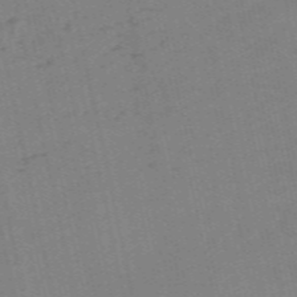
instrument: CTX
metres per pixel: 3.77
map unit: Nve
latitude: -58.3684
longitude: 50.3117
